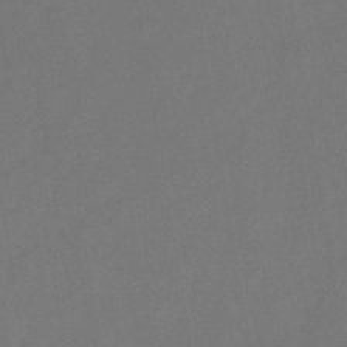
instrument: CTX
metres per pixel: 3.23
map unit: HNb
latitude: -44.6896
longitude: -39.1403
